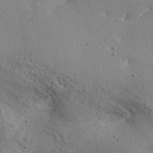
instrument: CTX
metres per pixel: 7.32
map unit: Aa
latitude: 31.9717
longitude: -133.1781
